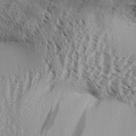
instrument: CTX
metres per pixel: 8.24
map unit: Aa
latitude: 32.4034
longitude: -138.0444
